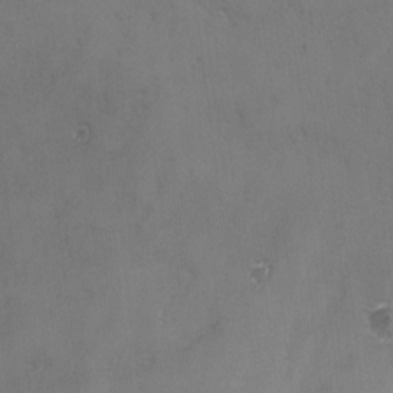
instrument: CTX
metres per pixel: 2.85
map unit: Ave
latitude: -7.5021
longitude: -119.4993
